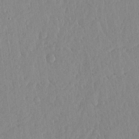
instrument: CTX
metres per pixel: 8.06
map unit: lHvf
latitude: 17.1592
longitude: -116.0255
